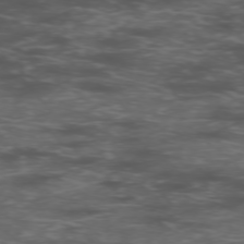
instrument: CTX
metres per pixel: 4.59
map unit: Hpe
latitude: -75.7289
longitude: -19.4615
